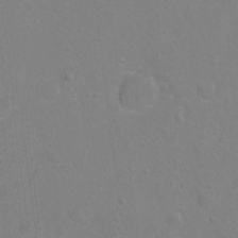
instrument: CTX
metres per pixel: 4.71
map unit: Hto
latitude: -5.4832
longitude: -35.5749
